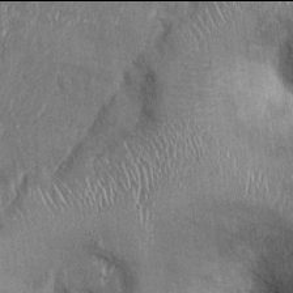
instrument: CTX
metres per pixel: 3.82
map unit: Ht
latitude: -2.0094
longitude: -13.3671
